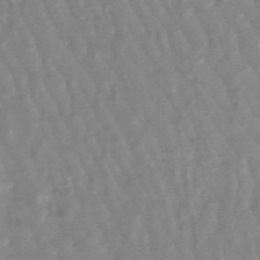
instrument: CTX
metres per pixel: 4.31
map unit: lHb
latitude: -48.4440
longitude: 79.5210
